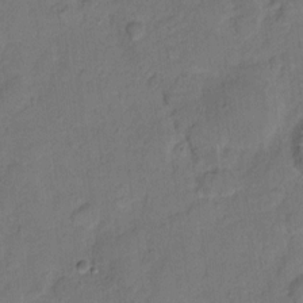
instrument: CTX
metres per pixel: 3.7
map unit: Hto
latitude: 4.8758
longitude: -61.2726
